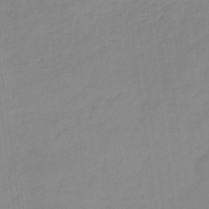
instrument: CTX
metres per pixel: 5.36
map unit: HNb
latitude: -31.8800
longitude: 59.8611
